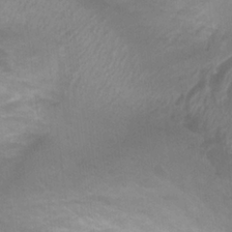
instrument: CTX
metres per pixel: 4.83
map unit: Ht
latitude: -0.3873
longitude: -17.0647
